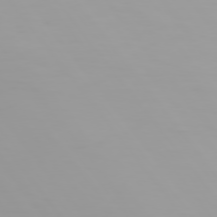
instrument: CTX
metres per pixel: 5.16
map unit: Hpe
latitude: 74.6679
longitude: -129.0647
